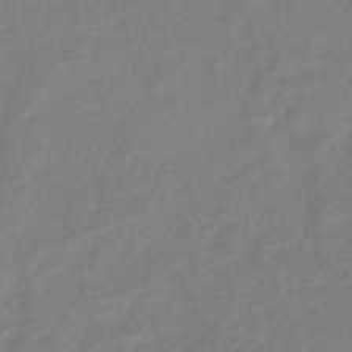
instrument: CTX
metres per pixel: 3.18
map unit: eHb
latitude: -36.7085
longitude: 78.4062
